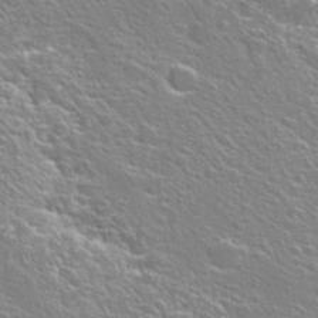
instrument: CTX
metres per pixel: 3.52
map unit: Hto
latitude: 25.3481
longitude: -44.7246
